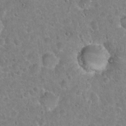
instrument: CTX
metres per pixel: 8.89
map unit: Hto
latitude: 21.3293
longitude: -47.7828
